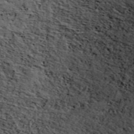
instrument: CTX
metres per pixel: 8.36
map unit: ANa
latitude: 42.2523
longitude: 52.1416
